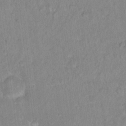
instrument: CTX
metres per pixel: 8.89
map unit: Hto
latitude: 16.4223
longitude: -39.9150
